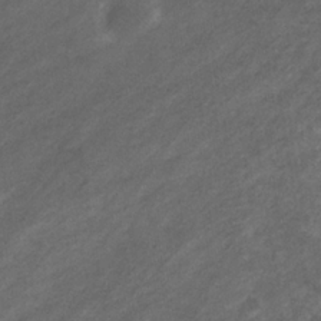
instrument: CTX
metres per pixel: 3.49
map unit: eHb
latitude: -32.2740
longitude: 70.8597
